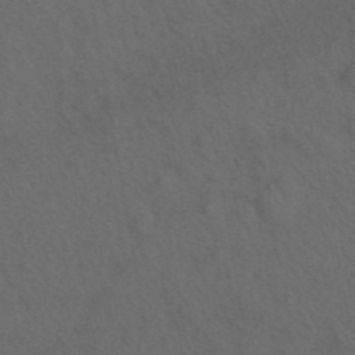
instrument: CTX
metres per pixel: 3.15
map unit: ANa
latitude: 44.6490
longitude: 27.1431
